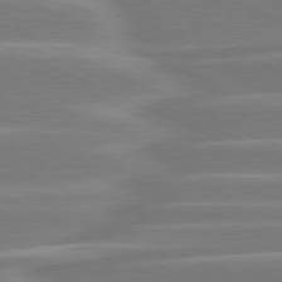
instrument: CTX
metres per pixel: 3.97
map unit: lApd
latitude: 81.1025
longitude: -131.2537
